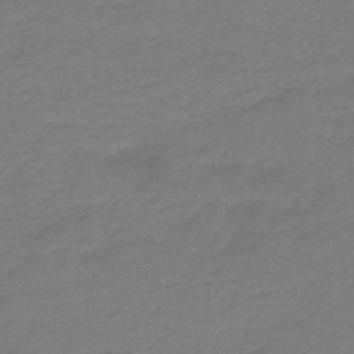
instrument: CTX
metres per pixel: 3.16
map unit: HNb
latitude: -47.6910
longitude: -38.8947
